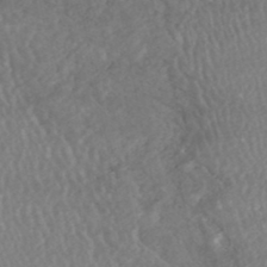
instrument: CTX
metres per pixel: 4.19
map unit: HNhu
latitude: -48.6519
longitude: 102.5574
